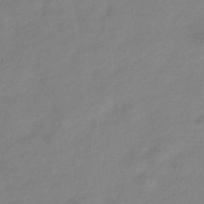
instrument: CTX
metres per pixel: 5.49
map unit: Hve
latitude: -34.8030
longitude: 89.2565
